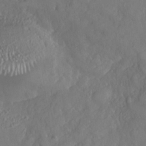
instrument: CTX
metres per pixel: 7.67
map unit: Nhe
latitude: -37.0486
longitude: 137.7855
